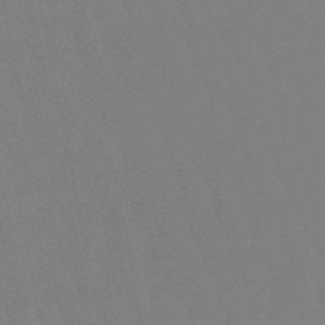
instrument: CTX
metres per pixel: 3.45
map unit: lHb
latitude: -49.9367
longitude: 71.2565
